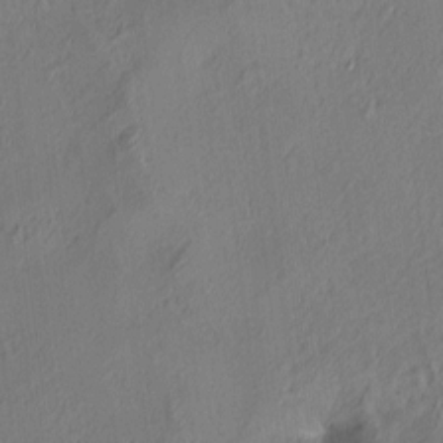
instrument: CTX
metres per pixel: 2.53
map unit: lAa
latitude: 3.5560
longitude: -115.4993
